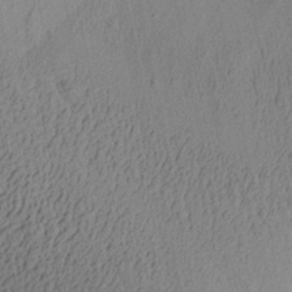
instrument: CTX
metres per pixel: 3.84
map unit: Aa
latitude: 27.7072
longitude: -135.0269
